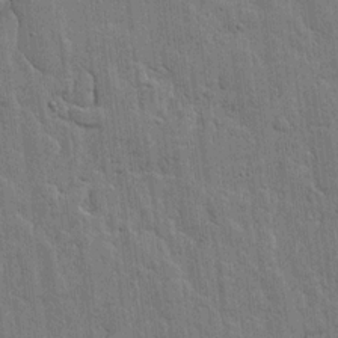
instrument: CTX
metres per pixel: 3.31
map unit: lHvf
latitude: 17.7261
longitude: -116.3845
